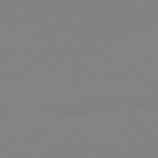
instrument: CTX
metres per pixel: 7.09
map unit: Ap
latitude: -76.5196
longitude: -92.8947
